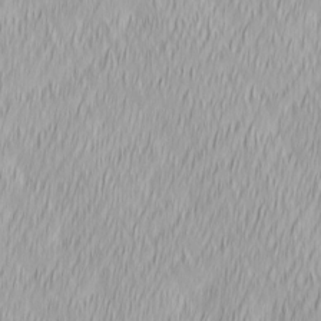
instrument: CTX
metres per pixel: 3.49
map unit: Ave
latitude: 2.6490
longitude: -113.7261
